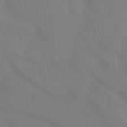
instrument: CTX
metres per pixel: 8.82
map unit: Ht
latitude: -15.0109
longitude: -55.5182
